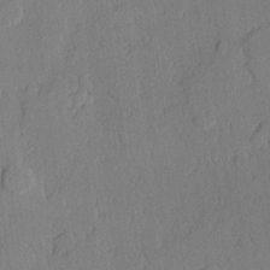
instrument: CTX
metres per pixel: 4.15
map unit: lHvf
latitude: 20.7247
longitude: 146.5196
